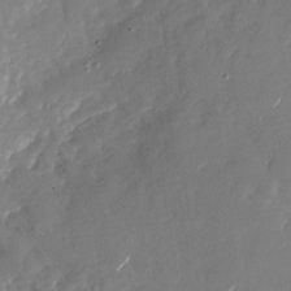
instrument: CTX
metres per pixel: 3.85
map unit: Nhu
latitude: -27.6343
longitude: -73.3104
